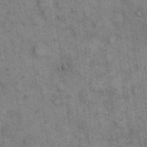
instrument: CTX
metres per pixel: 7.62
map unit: eHh
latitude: 15.5938
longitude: -65.9906
